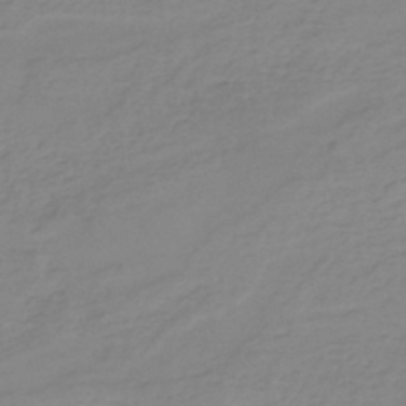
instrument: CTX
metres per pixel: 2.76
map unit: eHh
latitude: -44.9164
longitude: -29.5182
